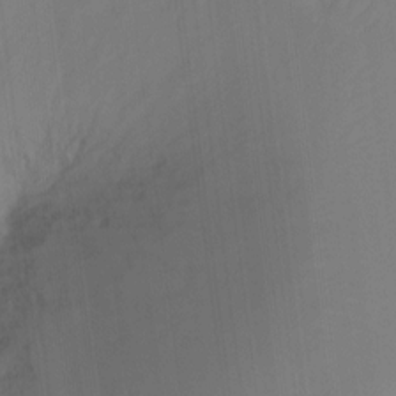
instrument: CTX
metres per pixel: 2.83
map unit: Ht
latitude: -12.1039
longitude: -46.6113
